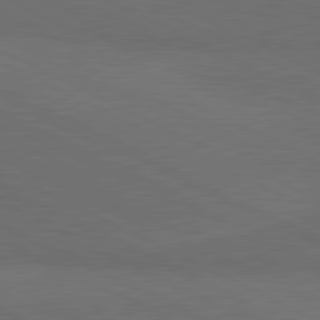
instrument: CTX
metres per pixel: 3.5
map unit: lApd
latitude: 81.3104
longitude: 149.1243
